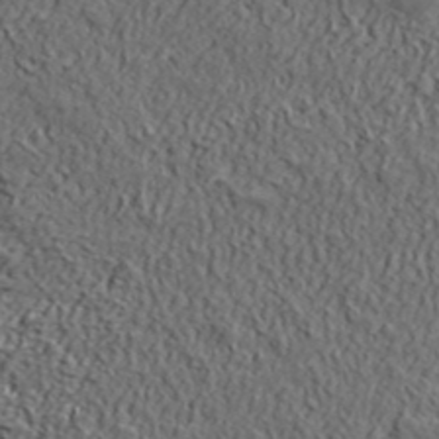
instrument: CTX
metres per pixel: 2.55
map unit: lHvf
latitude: 39.3104
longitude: -86.7624
